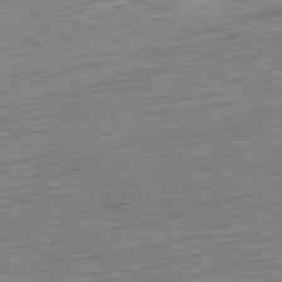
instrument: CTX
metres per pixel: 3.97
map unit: Ap
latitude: -80.6519
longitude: -61.2915
